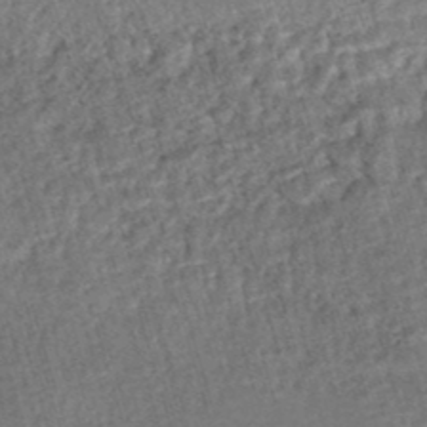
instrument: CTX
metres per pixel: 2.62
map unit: HNhu
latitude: -47.9367
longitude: 99.6344
